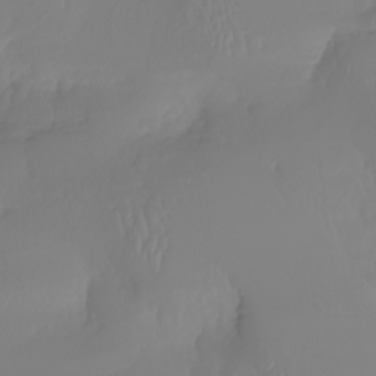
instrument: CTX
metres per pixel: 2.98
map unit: Nhu
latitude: -5.7288
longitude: -94.1389
